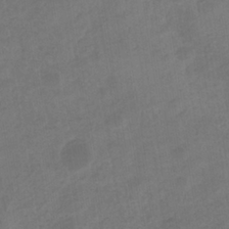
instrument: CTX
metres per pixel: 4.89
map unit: eHb
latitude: -36.0472
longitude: 79.3131
